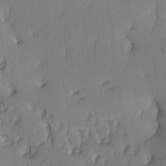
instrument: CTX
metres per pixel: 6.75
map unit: Hve
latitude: 2.8191
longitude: -121.2537
